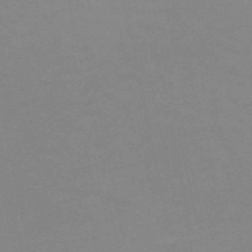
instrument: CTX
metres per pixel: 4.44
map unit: eHh
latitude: -53.7288
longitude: -25.3670
